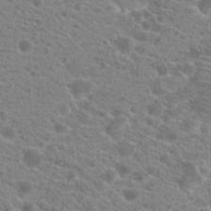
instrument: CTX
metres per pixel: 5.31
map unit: Hto
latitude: 21.5182
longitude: -38.7813
